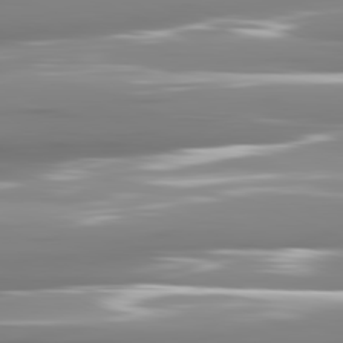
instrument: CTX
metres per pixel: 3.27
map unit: lApd
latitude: 81.5749
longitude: -142.3467
